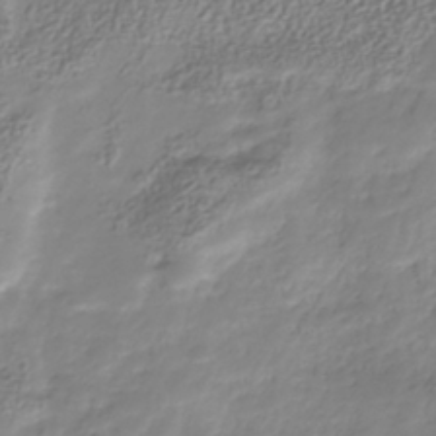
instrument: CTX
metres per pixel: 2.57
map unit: Nhu
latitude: -41.3887
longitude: -85.4804
